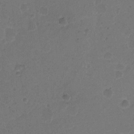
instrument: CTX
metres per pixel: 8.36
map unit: Hto
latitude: 6.4601
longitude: -62.9892
